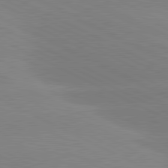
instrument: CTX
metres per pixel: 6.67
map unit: lApd
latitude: 80.8569
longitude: -154.8380
